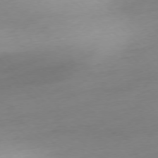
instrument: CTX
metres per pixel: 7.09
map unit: Ap
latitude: -77.1431
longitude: -63.1592
